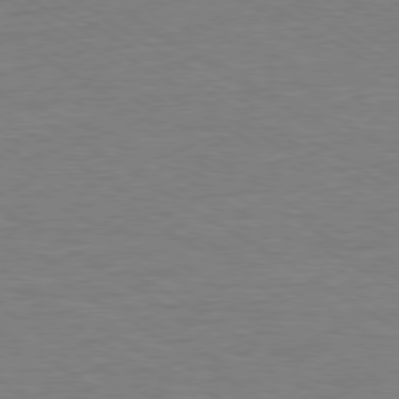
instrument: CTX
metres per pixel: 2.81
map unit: Ap
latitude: -80.0094
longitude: -87.6316
